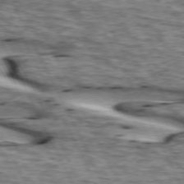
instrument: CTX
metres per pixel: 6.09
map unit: lApd
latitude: 73.6505
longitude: -54.8191
